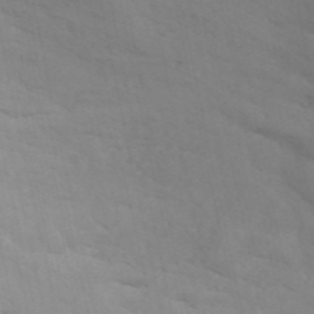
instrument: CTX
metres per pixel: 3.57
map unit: ANa
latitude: 45.7449
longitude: 27.6910
